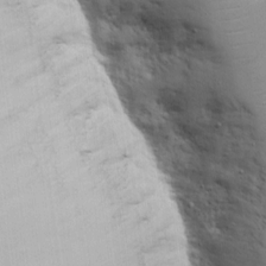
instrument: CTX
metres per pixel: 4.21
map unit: eHh
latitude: 9.1025
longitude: -72.9514
